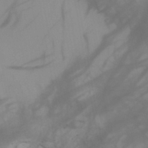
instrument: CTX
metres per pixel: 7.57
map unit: HNb
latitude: -44.6896
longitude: -43.9339
